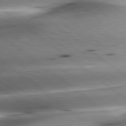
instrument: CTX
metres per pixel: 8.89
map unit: lApd
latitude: 80.4790
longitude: -143.8961
